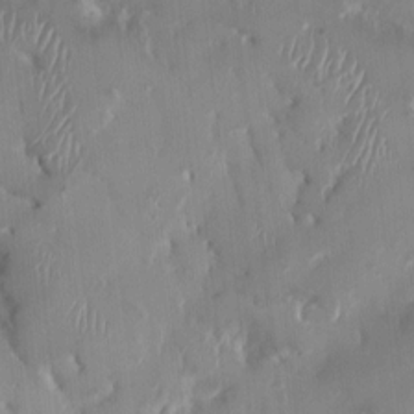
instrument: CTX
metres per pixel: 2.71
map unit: HNhu
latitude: 0.9891
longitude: -3.7449
